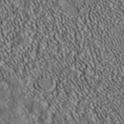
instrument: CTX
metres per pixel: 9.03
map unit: ANa
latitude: 39.6127
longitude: 30.2172
